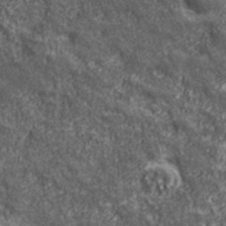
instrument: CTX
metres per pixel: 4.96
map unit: eHh
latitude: 43.2915
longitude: -89.0648
